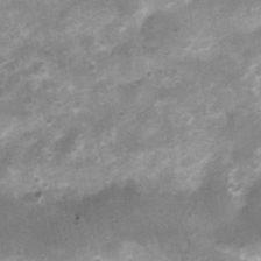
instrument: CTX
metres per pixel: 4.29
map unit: Nhu
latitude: 3.4804
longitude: -18.3089
